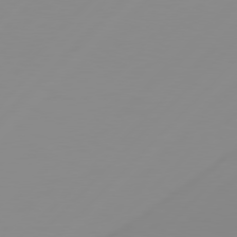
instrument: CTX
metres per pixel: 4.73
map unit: Hpe
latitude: 77.9150
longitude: -139.3859
